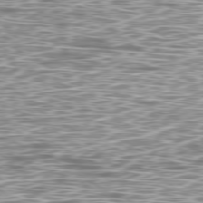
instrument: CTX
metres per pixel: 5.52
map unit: Ap
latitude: -79.7855
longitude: -71.6127
